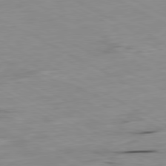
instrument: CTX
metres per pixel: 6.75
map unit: Ap
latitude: -80.6897
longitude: -92.5734
